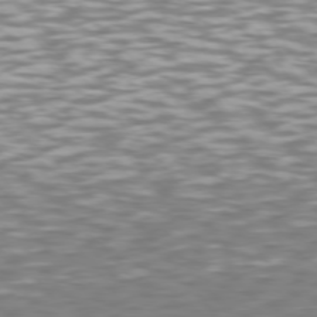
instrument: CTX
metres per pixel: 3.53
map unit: Hpe
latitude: 75.7639
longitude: -132.3089
